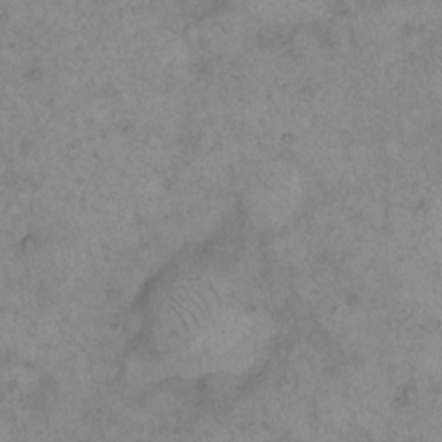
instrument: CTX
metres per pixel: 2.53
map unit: eHh
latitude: 15.3104
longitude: -65.7639
